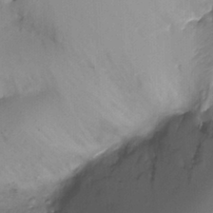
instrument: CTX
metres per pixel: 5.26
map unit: Ht
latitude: -17.5399
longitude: -44.6301
